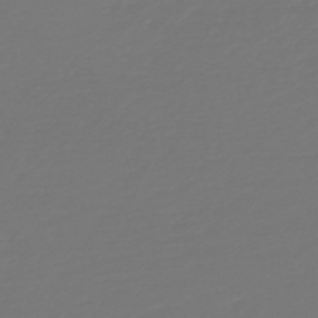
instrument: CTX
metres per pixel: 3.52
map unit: HNb
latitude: -46.9541
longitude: 56.5007
